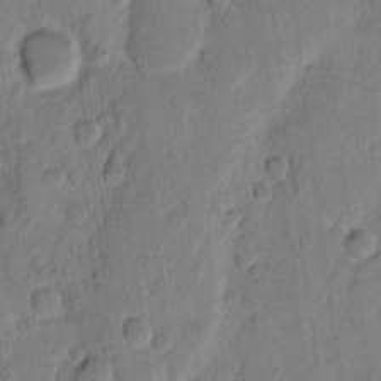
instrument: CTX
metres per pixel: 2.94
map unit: eHh
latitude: 11.0648
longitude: -65.6694
